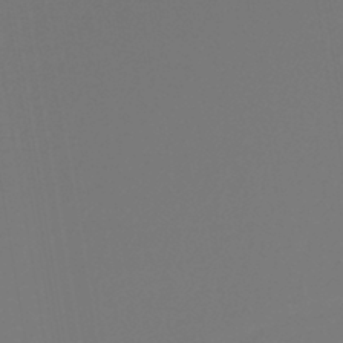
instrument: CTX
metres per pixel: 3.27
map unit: lHb
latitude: -42.8030
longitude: 73.4454
